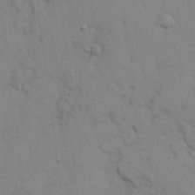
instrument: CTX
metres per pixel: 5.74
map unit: eHh
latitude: 17.0458
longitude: -62.7813
